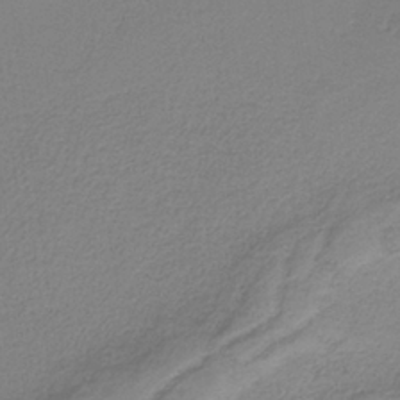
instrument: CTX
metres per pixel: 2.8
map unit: HNb
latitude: -37.5588
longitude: 53.5021
